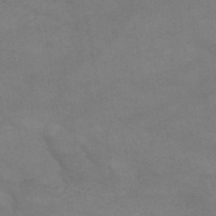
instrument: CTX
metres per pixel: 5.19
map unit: HNb
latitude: -45.3132
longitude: -37.0270
